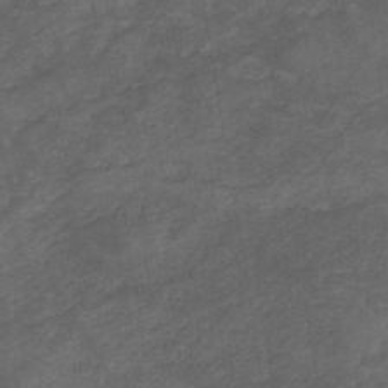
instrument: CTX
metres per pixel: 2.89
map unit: HNb
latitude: -44.0850
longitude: -38.4223
